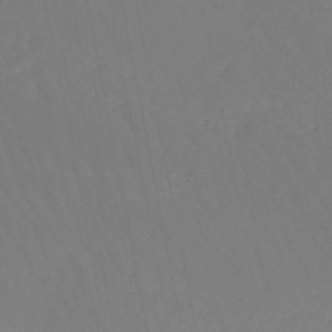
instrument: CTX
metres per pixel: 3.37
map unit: HNb
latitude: -50.5952
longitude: -53.3482
